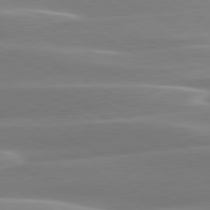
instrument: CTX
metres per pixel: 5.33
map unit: lApd
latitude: 79.2537
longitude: -114.6301
